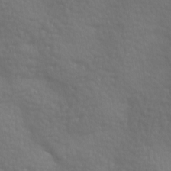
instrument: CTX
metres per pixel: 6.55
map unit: lAa
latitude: -8.6707
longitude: -125.7638
